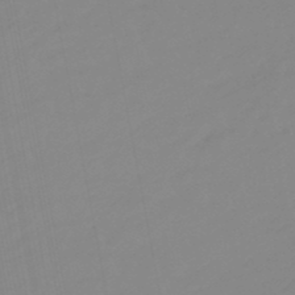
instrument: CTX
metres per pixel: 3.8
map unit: eHb
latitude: -48.4251
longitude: 84.5573
